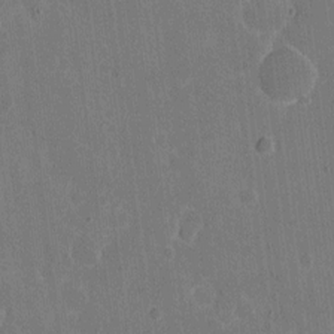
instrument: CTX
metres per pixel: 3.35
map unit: eHh
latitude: 6.5546
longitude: -67.1970
